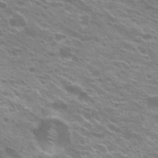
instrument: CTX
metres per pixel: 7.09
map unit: Hto
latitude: 23.5371
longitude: -37.3860
